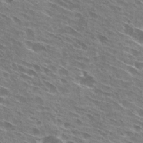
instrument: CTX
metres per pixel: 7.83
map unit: Hto
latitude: 29.1025
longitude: -44.6301
